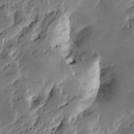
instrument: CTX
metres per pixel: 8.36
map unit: Htu
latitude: -3.0675
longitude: -178.2334
